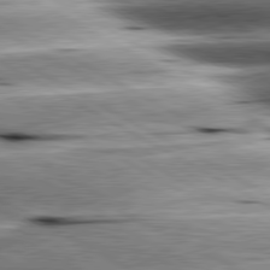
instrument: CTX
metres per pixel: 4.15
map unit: lApd
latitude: 80.6679
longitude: -143.1970
